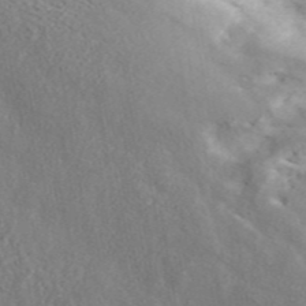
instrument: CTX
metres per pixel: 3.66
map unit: ANa
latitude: 45.7260
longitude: 23.5777
